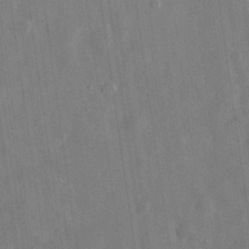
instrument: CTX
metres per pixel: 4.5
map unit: eHh
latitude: 32.2145
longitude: -78.1767
